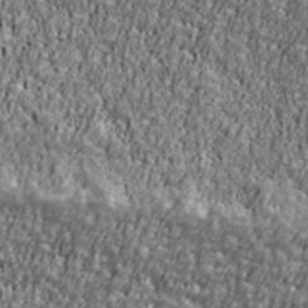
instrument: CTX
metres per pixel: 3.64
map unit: Ave
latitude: 41.0647
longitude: -112.4412
